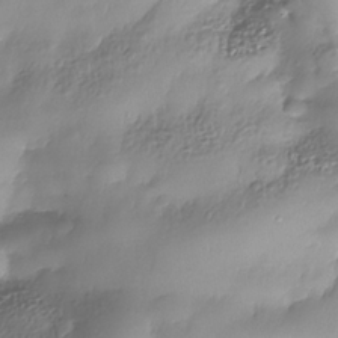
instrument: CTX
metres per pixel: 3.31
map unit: Nhe
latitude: -37.9367
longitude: -148.5168
